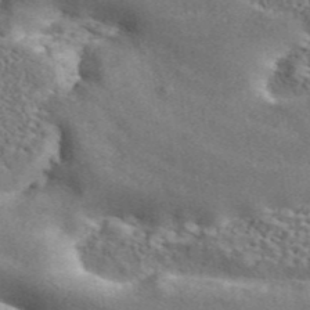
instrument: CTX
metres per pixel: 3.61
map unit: ANa
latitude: 45.5371
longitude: 27.7099
